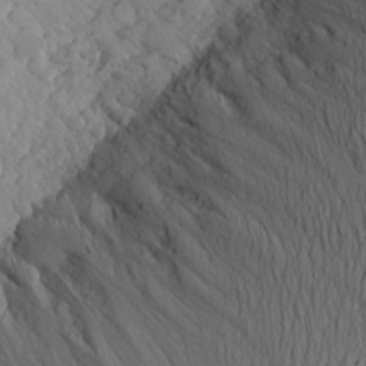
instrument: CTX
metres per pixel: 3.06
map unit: Aa
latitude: 24.7435
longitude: -145.8016
